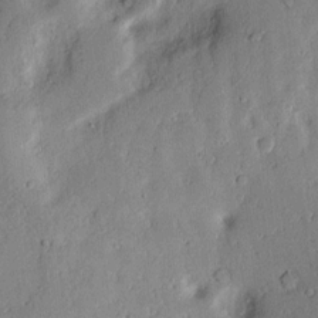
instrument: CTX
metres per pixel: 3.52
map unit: lAvf
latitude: 6.2711
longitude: 168.9919
